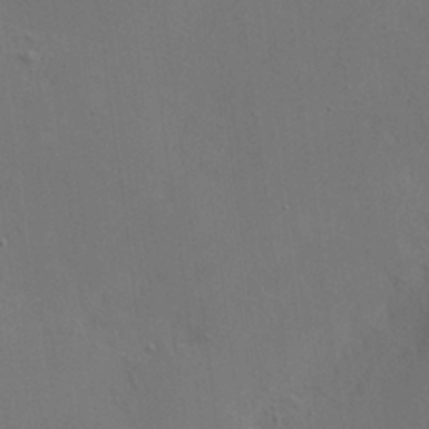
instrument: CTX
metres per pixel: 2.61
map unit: HNhu
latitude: 10.2334
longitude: 23.2565
